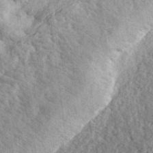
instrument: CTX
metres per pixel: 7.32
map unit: eHh
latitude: 36.0444
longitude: -79.9528
